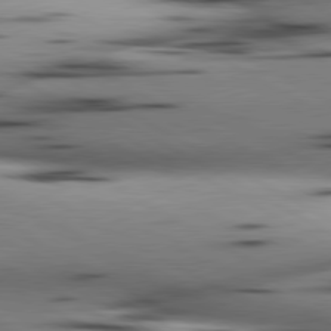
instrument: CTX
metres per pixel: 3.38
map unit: lApd
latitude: 80.4601
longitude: 159.7477
